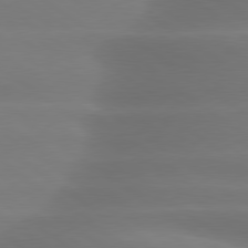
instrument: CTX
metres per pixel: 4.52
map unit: lApd
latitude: 79.4805
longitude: -134.1577
